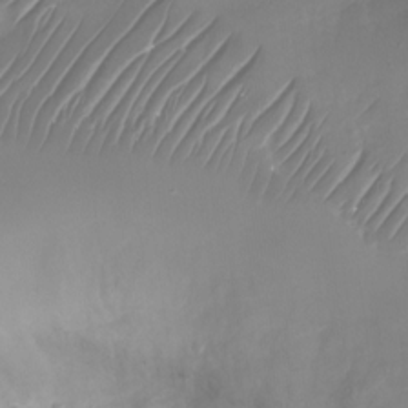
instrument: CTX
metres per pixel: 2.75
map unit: Nhu
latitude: -27.1809
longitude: -71.9906
